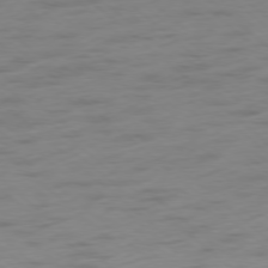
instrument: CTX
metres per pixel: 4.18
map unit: Ap
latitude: -78.2739
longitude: -63.5938
